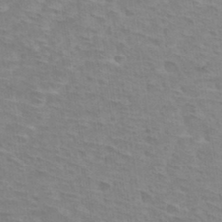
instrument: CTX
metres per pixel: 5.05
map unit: Hto
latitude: 33.1403
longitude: -44.2900
